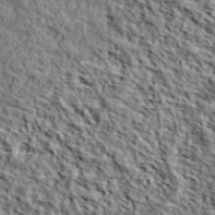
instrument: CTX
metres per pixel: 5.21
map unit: lHvf
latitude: 39.3482
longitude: -87.4426
